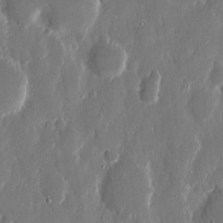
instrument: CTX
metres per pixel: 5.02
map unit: eHh
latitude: 13.0459
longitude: -72.1956
